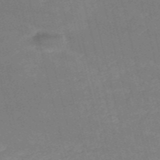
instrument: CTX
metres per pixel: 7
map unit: HNb
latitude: -53.5588
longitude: -36.8947
